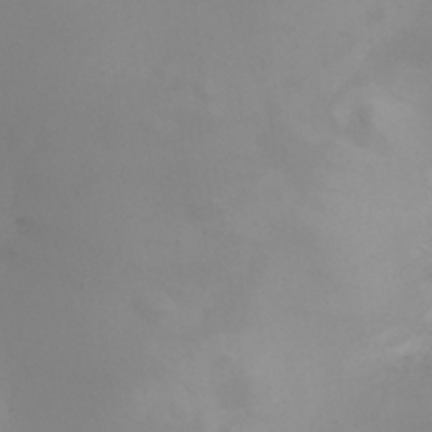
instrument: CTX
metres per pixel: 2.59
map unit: eHh
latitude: 25.9717
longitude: -64.3278
